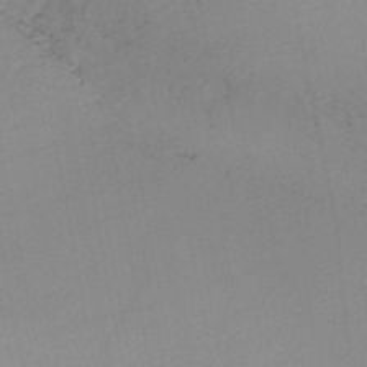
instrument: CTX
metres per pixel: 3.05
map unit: HNb
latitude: -44.9164
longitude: -42.6680
